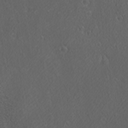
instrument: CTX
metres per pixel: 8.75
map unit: Ave
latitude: 21.9339
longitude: -137.1026
